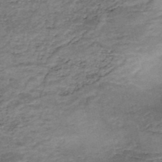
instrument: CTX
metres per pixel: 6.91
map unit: Nhe
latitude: -48.2740
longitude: -170.9703
